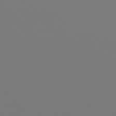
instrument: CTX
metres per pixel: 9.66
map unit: Hpe
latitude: 76.3656
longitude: -137.0270
